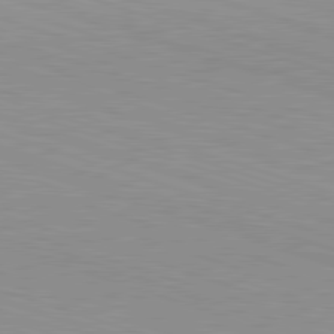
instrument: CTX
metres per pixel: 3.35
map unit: Hpe
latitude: -82.7841
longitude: 6.4629
